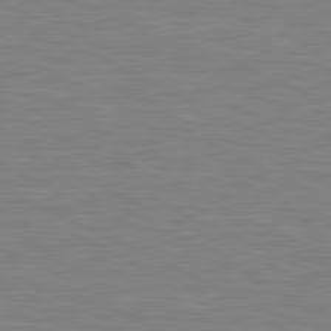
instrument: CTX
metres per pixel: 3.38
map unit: lApd
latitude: 81.1403
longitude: -169.9528
